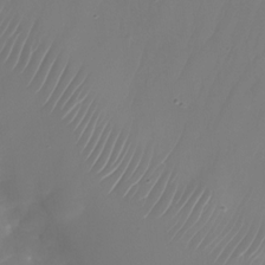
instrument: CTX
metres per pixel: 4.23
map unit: Nhu
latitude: -27.2564
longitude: -71.9339
